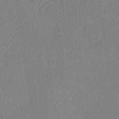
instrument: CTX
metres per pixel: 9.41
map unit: Ave
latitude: 3.5371
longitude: -114.6490
